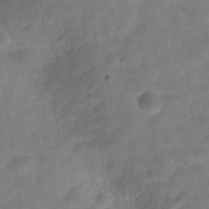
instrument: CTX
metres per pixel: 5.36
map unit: Hve
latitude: -32.1417
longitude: 92.8975
